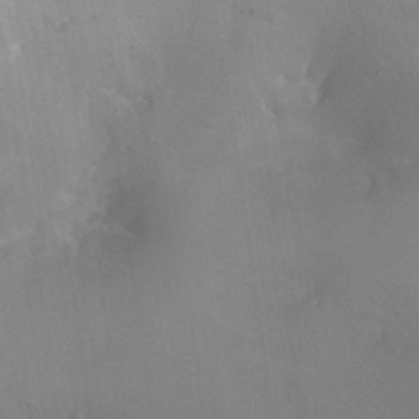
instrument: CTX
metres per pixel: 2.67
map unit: HNhu
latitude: 7.5182
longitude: -0.7435
